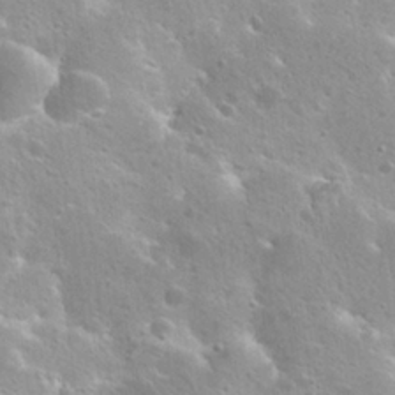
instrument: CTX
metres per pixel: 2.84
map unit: Hto
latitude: 25.5182
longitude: -45.1781
